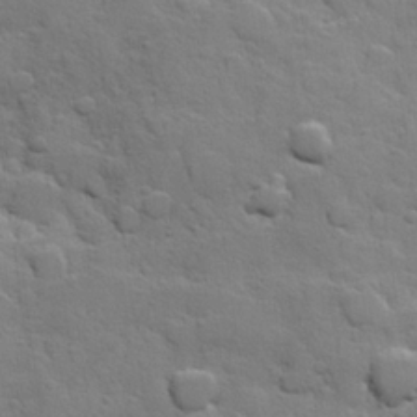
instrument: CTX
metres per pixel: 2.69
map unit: Hve
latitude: 24.5734
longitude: 148.7086
